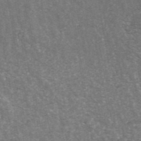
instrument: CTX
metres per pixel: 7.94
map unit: ANa
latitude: 42.9514
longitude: 16.2173
